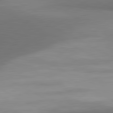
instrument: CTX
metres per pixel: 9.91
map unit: lApd
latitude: 81.3859
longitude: 155.5777
